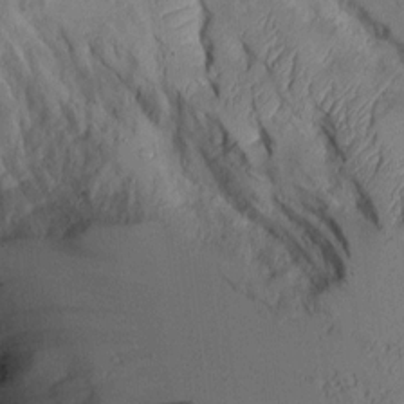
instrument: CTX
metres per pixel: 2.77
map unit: Aa
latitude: 9.0648
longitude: -127.7261
